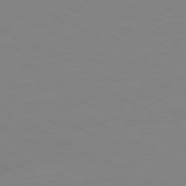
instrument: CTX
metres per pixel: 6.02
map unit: Ap
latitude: -80.8408
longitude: -94.5924
